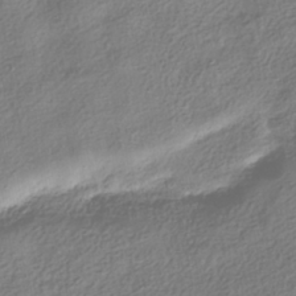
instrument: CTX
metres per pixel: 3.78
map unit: HNhu
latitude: -39.8234
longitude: 101.6343
